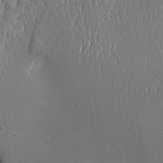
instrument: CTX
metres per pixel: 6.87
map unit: Aa
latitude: 8.6491
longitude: -132.5735
